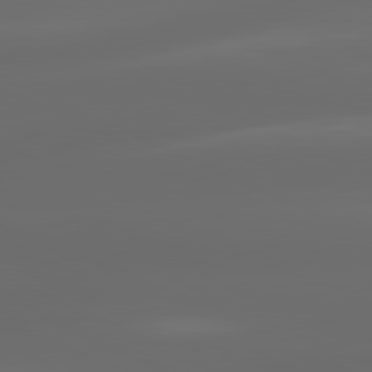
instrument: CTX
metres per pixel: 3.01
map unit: lApd
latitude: 81.0080
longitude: -137.6505
